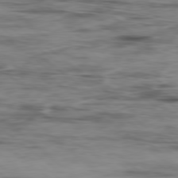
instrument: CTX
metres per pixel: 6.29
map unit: Ap
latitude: -80.0094
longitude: -68.7813
